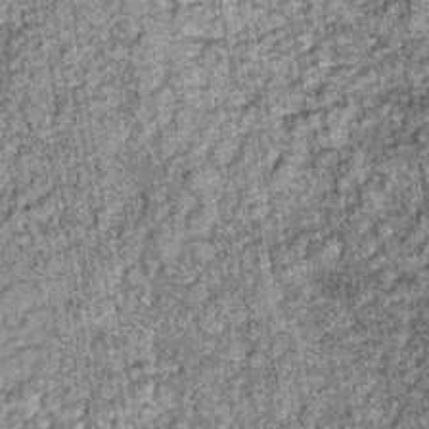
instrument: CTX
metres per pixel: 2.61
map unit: lHb
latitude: -36.1983
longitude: 66.9542
